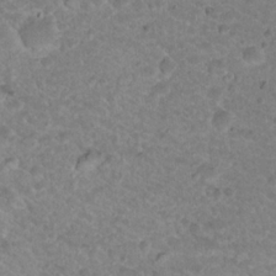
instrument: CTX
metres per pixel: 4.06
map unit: Nhu
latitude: 19.0269
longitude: -32.8758
